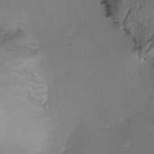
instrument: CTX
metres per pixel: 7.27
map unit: Ht
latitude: -18.2362
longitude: -44.4979
